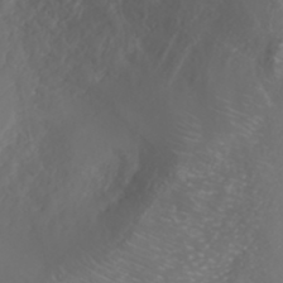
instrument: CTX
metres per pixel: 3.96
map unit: ANa
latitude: 36.6302
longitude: 14.3684
